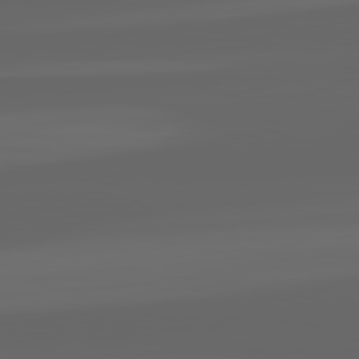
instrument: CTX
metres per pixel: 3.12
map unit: lApd
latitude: 82.3467
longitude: -170.8002
